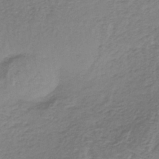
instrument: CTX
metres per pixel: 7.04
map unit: lHb
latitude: -37.9178
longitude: 60.6330
